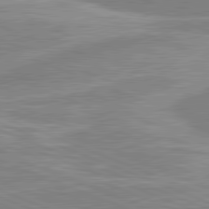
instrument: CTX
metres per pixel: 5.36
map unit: lApd
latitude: 81.8205
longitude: -172.0633
